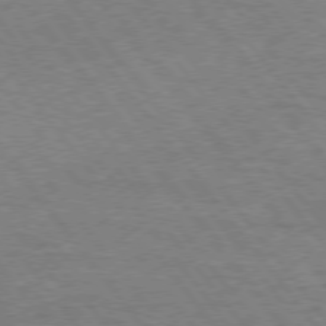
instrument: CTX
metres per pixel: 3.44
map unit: Hpe
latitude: 74.9136
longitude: -151.2915
